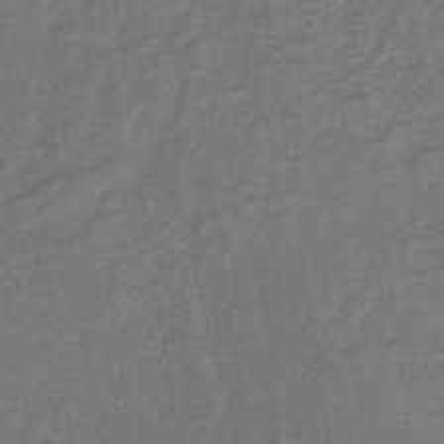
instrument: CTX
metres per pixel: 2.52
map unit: lHb
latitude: -35.2187
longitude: 65.8045
